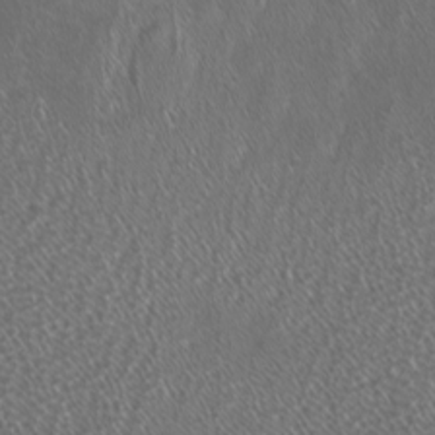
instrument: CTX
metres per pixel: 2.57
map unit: Nhu
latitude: -7.4265
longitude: -91.5560
